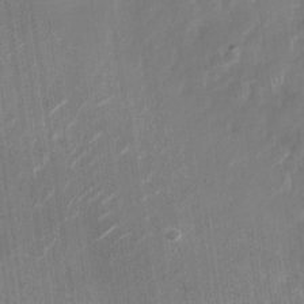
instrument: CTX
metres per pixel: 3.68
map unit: Nhu
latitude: -28.1228
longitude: -74.6302
